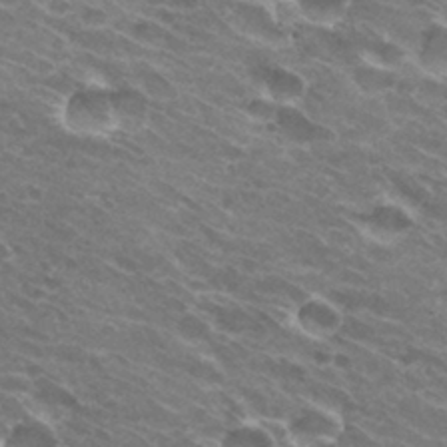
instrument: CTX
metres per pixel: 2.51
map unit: Hto
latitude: 31.5938
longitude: -43.6505
